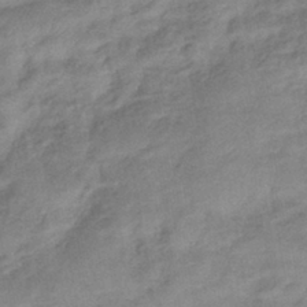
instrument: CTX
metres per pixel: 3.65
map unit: eHb
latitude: -40.3684
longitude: 79.3509
